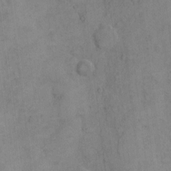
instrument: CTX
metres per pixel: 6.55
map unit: Hto
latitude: 5.2726
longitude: -60.9136
